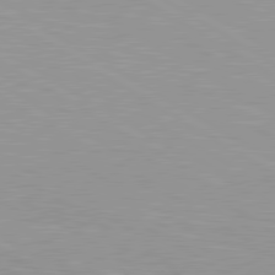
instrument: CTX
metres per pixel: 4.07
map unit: lApd
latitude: 80.5924
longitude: 159.8989
